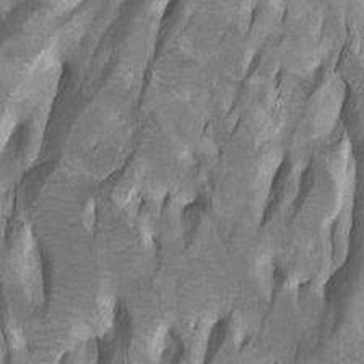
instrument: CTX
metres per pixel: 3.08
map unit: Htu
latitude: -7.3320
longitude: -49.3671
